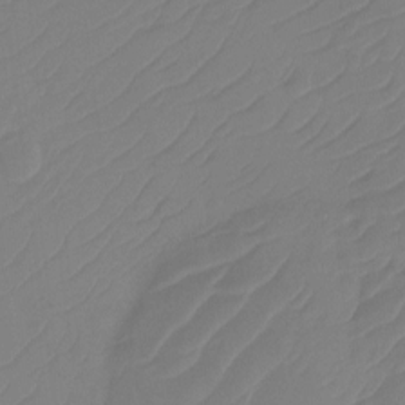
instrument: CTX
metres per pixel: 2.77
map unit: Htu
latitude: -14.1228
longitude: -49.5938
